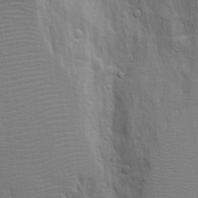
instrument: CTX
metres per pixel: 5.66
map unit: Aa
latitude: 18.3845
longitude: -125.6127
